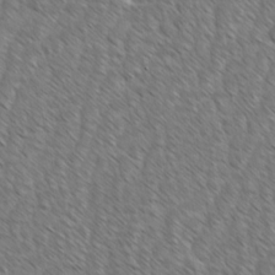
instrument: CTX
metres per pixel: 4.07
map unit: Ave
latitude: -1.7289
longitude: -113.4426
